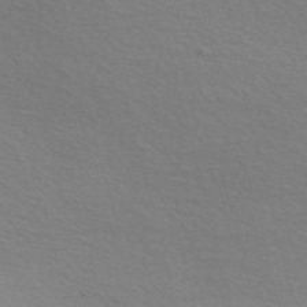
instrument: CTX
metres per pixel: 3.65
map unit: Nve
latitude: -57.0108
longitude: 60.3117
